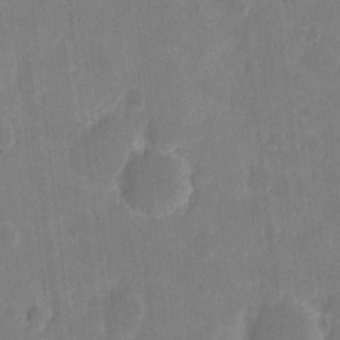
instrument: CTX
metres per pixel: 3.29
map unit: eHh
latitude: 5.9528
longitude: -66.8758
